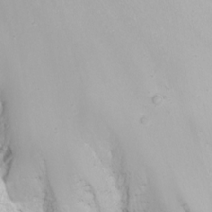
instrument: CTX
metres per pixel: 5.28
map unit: Nhu
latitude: -8.8219
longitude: -80.1578
